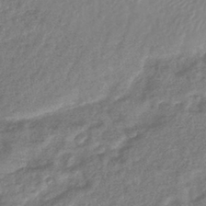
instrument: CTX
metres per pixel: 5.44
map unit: lHb
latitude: -41.5777
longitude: 80.9164
